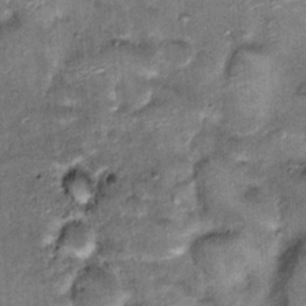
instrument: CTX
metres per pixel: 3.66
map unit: Hto
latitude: 15.2915
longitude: -34.9702
